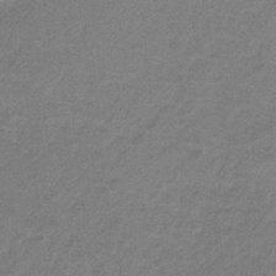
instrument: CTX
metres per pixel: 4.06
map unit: HNb
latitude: -32.5763
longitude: 58.8785
